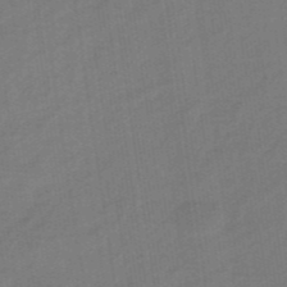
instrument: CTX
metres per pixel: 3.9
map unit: eHb
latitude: -46.9352
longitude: 87.1809
